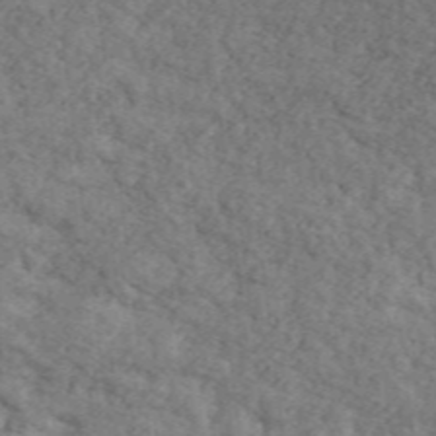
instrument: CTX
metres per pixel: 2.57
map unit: Ave
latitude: 41.7071
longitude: -110.4412
